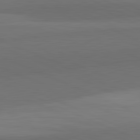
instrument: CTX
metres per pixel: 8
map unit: lApd
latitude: 82.3467
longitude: 157.1242
